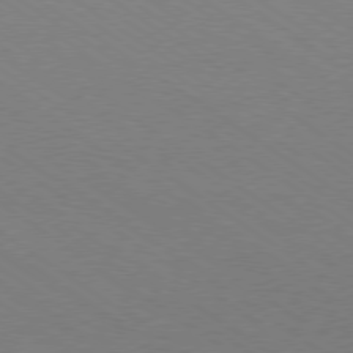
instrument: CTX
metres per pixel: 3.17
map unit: Ap
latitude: -79.8044
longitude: -66.5167
